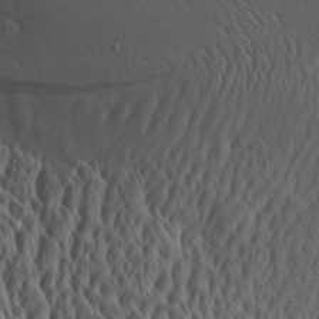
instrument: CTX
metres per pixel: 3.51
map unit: Aa
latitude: 29.6127
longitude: -138.3845
